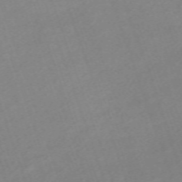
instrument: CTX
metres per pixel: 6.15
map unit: eHh
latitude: -64.4440
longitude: 50.8408
